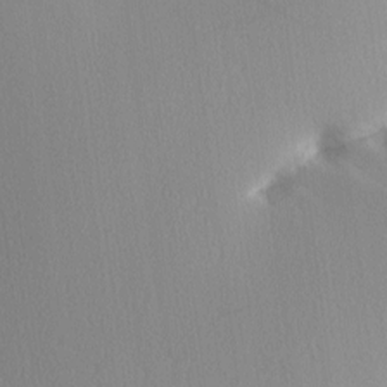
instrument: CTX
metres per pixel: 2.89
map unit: Ave
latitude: 2.4790
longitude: -111.0648
